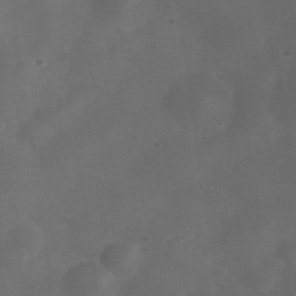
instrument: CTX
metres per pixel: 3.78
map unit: Nhu
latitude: 28.4223
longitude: -55.9717
